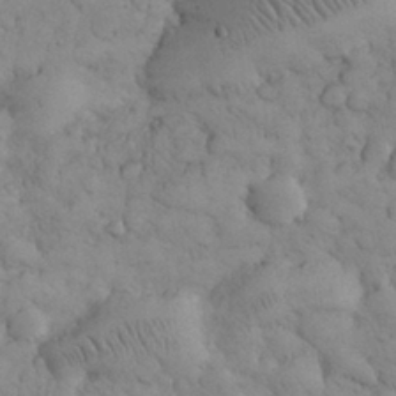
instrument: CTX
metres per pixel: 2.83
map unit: eHh
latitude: 31.5371
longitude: -67.9906
